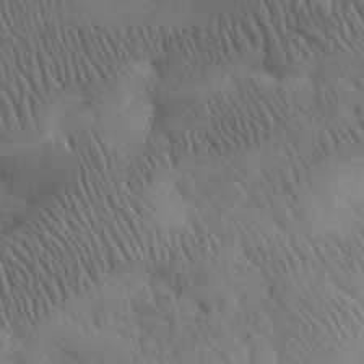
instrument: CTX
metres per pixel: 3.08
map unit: eHh
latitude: 30.9136
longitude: -67.9339
